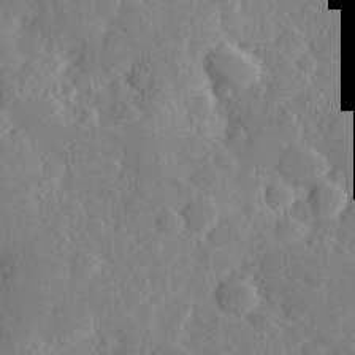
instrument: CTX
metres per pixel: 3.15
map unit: Hve
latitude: 25.2914
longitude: 150.2928
